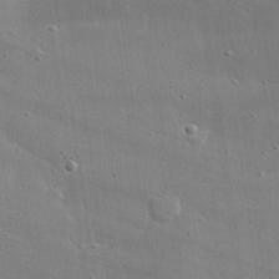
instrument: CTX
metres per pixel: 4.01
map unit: lHvf
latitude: 31.2537
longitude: -89.3860
